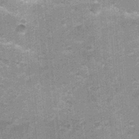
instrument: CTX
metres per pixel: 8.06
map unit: Nhu
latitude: 1.6693
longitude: -17.3670
